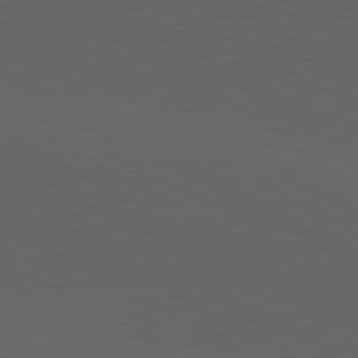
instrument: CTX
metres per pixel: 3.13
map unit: lApd
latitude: 82.0444
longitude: 131.3320
